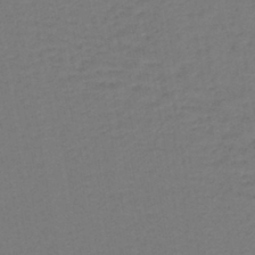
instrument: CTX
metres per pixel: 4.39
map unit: lHb
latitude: -43.9367
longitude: 74.1417
